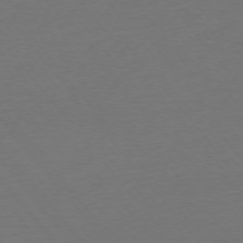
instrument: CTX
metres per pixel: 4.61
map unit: Ap
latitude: -75.4266
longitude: -93.7071
